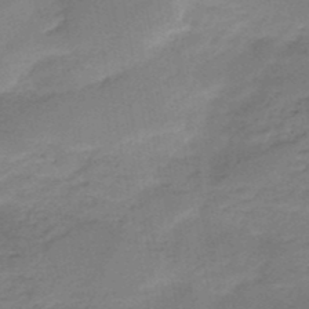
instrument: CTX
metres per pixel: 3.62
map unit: HNb
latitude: -49.6344
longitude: -39.5938
